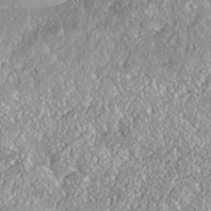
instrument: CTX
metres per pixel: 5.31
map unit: Nhe
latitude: -37.8233
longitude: 138.1606
